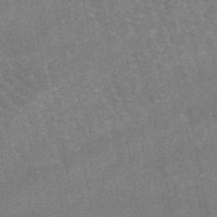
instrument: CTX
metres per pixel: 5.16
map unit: lHb
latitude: -46.8219
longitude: 76.7841
